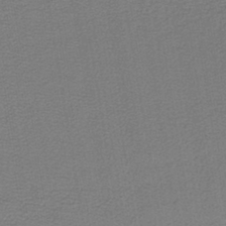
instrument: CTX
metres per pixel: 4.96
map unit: lHb
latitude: -40.4818
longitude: 62.2361
